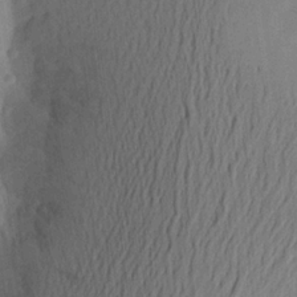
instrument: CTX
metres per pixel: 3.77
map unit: Aa
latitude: 21.4427
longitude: -148.6113
